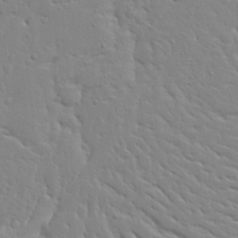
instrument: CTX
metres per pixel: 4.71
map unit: Ave
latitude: 13.0837
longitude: -135.5182
